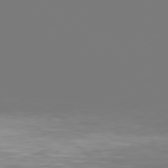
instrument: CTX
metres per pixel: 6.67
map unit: Hpe
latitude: 75.6127
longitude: -142.4790
